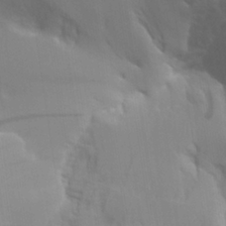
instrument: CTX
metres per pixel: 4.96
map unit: Aa
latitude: 26.5735
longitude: -133.1214
